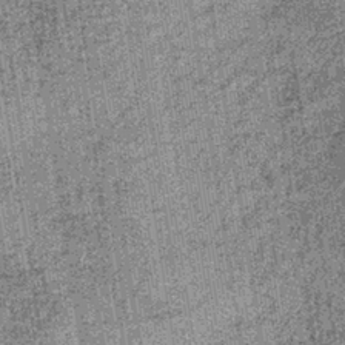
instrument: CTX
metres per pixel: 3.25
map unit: lHb
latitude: -38.1228
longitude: 64.7652
